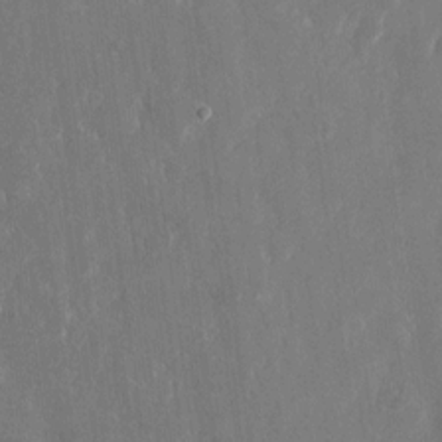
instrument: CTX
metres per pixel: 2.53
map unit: eHh
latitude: 15.1026
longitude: -72.8002
